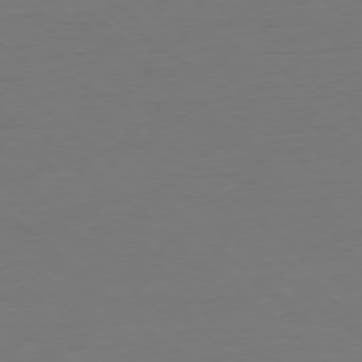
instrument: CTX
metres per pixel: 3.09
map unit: Ap
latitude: -78.1039
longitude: -69.8017
